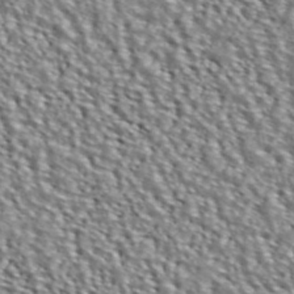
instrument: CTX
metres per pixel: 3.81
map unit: ANa
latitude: 45.8583
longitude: 48.8219
